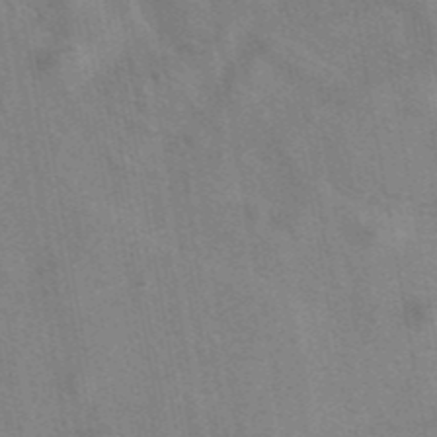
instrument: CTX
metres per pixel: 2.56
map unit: eAb
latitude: 41.9906
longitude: 106.8975
